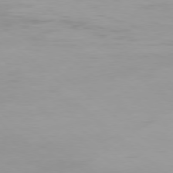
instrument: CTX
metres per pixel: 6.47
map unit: Hpe
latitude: -78.9730
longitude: 12.0850
